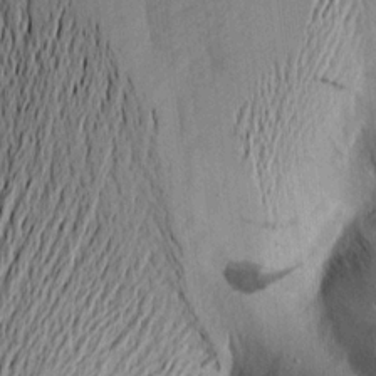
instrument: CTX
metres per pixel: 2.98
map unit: Aa
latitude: 15.7450
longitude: -147.1404
